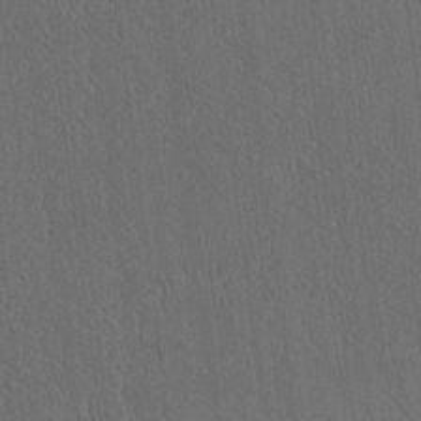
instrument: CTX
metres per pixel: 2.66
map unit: lAvf
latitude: 7.8205
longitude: 167.3321
